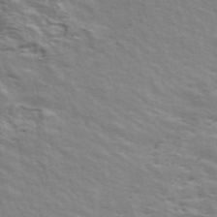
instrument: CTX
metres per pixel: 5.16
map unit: ANa
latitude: 48.7813
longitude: -74.9514
